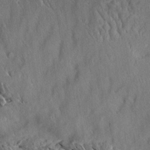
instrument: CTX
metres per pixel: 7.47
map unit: Aa
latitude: 13.2348
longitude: -141.6693
